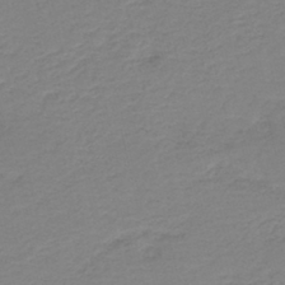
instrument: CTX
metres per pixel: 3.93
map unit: HNb
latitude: -41.0297
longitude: 50.1795
